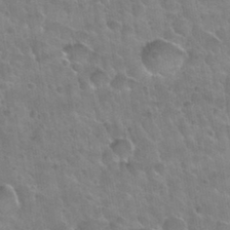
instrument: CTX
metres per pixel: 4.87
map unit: Nhu
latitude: 30.4034
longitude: -53.4616
